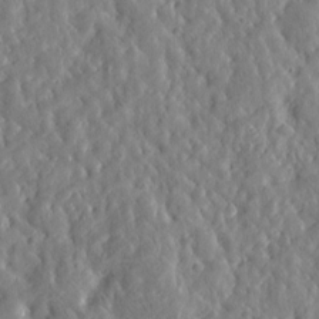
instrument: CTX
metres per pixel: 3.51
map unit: Htu
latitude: -4.8786
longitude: 173.3509
